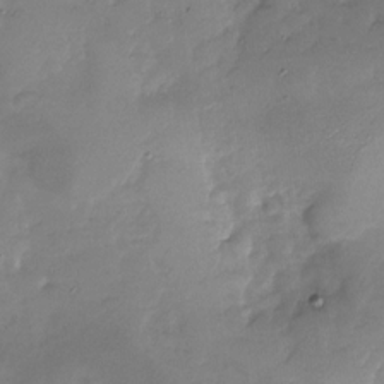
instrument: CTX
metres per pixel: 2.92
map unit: Nhu
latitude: -28.1417
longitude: -58.3845
